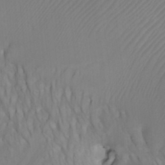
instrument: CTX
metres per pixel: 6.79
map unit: Htu
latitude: -7.6155
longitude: -65.4993
